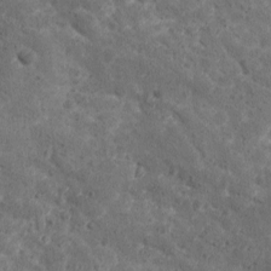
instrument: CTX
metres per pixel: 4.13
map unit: Ave
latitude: 10.6113
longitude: -105.7450
